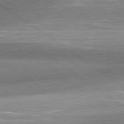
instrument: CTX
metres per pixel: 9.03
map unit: lApd
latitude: 81.4237
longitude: -176.0633
